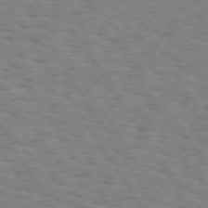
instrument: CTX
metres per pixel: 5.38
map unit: Hpe
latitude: 73.2537
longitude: -140.4223
